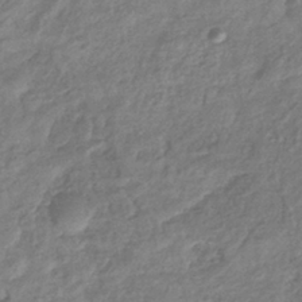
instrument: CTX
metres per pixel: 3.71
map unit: eHb
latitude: -38.8597
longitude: 81.2376
